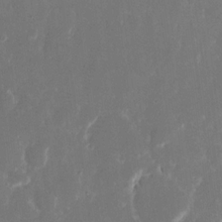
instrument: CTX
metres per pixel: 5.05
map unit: eHh
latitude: 16.0633
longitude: -72.6869
